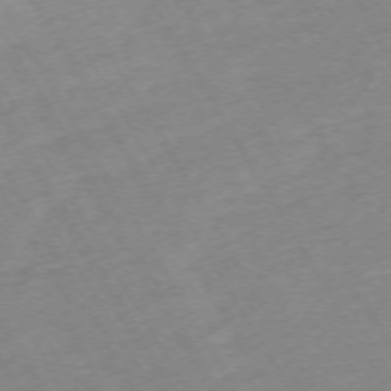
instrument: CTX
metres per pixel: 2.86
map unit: Hpe
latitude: -72.3117
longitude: 9.5210
